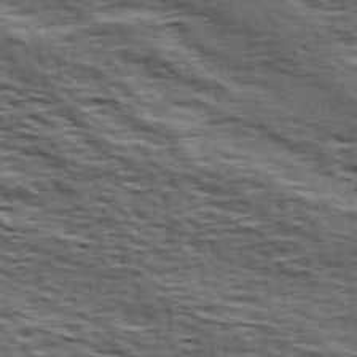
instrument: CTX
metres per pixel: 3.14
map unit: Hve
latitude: 31.8395
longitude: 149.5777
